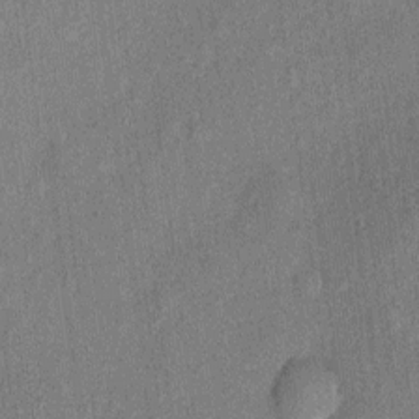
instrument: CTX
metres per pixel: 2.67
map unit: eHh
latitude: 4.6679
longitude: -74.4601
